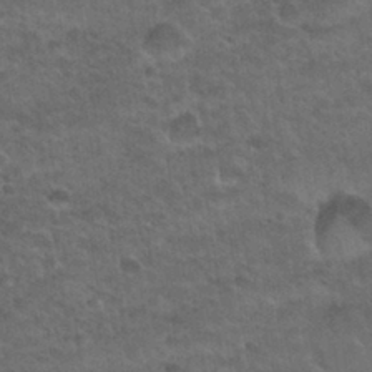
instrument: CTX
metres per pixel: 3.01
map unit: Nhu
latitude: 30.7625
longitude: -51.8961
